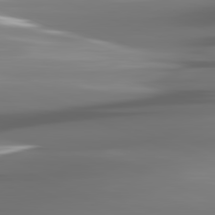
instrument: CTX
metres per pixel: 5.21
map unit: lApd
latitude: 81.9150
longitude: -148.1011
